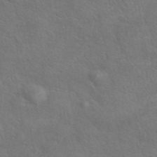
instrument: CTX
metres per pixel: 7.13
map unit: eAb
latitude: 42.9892
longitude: 109.9556
